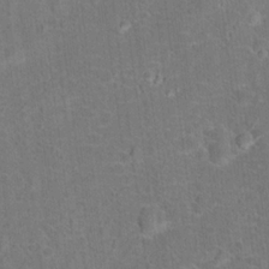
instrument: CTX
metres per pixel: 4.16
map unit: Hto
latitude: 15.9151
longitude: -41.8394
